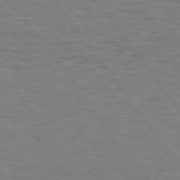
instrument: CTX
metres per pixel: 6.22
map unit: Hpe
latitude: 74.4790
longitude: -133.1592
